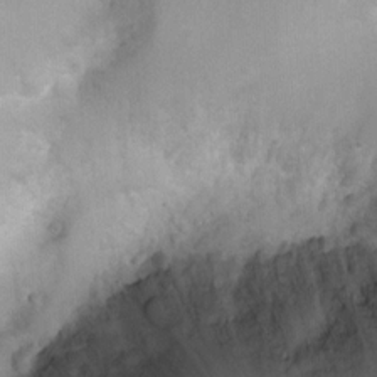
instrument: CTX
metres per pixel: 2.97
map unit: Ht
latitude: -0.8786
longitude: -15.3293
